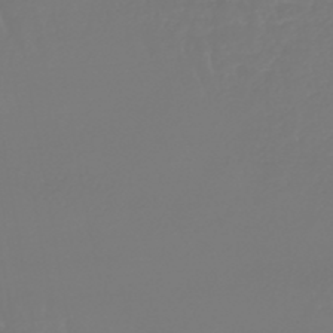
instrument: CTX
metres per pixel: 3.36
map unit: eHb
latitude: -46.6707
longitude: 79.6910
